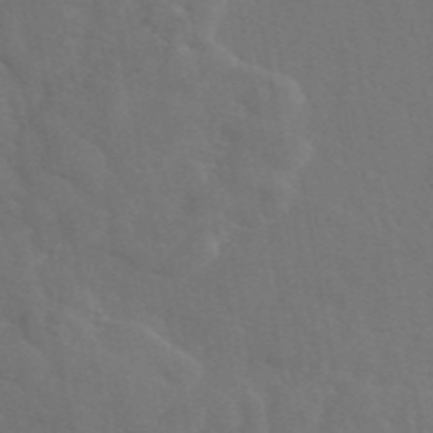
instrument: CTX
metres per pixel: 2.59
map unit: eAb
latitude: 46.1578
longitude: 112.7652
